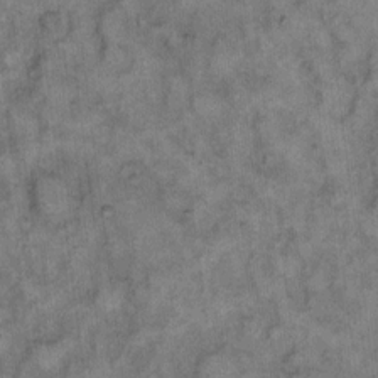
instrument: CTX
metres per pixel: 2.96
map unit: eHh
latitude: 10.4979
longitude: -63.4994
